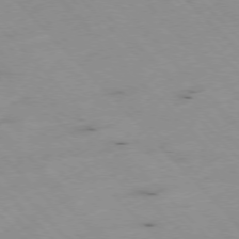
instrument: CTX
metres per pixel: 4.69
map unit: Ap
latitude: -76.7463
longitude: -60.3278
